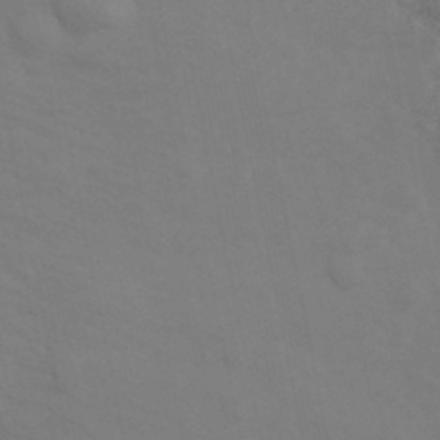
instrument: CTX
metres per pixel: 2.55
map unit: Hve
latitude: 33.6127
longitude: 150.8219
